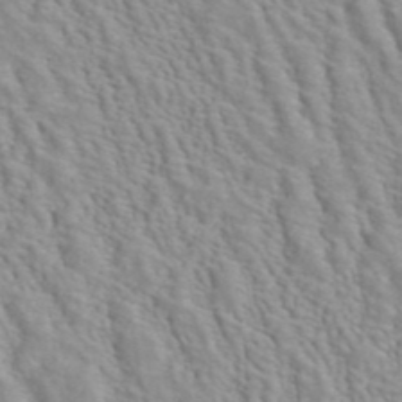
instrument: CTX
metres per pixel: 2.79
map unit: ANa
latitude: 41.0458
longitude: 28.8408
